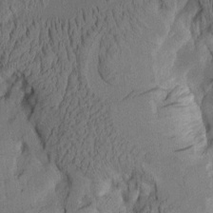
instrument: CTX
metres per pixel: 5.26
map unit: Aa
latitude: 9.0459
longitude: -127.2537
